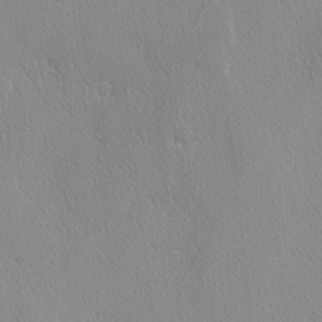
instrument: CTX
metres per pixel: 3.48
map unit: lAvf
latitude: -4.0094
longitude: -108.4790
